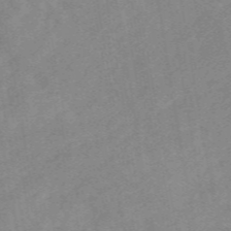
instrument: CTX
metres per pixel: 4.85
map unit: eAb
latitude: 49.1025
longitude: 119.1998
